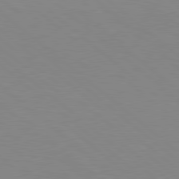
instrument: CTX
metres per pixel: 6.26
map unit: lApd
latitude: 79.1214
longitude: -176.0255
